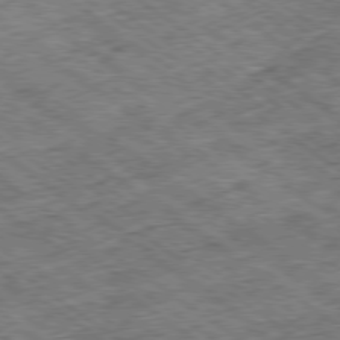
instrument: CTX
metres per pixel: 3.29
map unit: Ap
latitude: -79.4265
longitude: -50.4790
